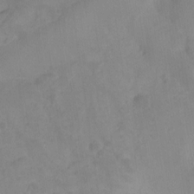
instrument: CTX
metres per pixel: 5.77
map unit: Ht
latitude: -10.2362
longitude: -39.4237
